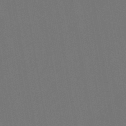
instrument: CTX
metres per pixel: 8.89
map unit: lHb
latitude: -47.5966
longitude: 73.2376
